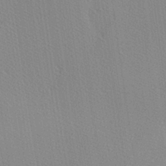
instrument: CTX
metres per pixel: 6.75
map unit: lAa
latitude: -8.0283
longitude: -124.3089
